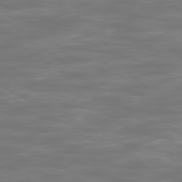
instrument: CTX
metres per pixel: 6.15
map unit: Ap
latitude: -78.4818
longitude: -94.3279
